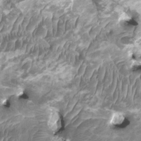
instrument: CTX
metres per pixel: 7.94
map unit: HNhu
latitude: 1.8772
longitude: -0.8569
